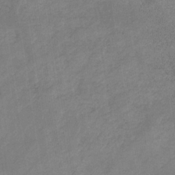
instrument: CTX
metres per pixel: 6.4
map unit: eHb
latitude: -34.0472
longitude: 72.9541
